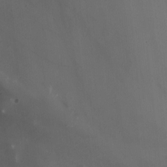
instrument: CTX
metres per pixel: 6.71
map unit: Nhu
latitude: -4.9919
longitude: -87.9906
